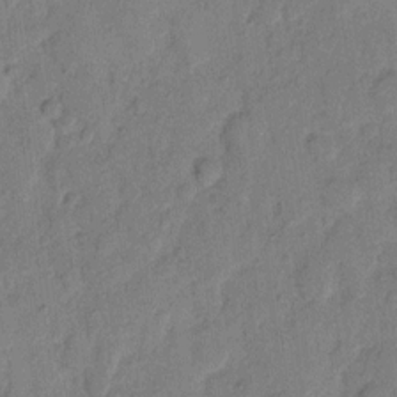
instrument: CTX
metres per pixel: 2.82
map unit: eHh
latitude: 11.4427
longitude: -65.5371
